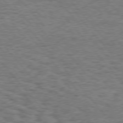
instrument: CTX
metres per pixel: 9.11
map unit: Hpe
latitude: 75.5938
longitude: -135.6505
